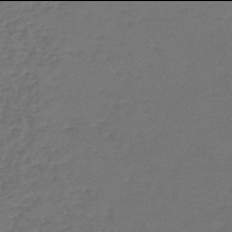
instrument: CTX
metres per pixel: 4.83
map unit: lHb
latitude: -46.0094
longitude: 63.2754
